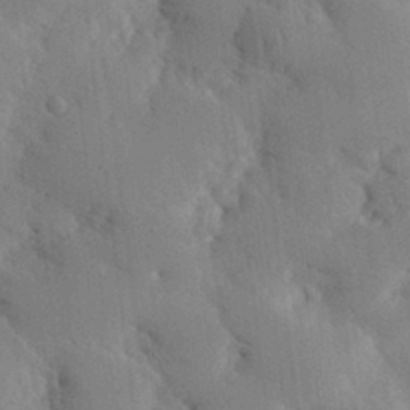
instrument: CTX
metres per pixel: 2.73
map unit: eHh
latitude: 31.1781
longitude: -72.1011
